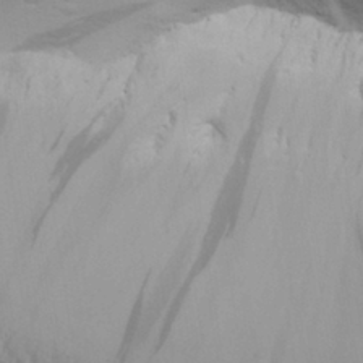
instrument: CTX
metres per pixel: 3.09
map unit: Aa
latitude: 30.4412
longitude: -134.5168
